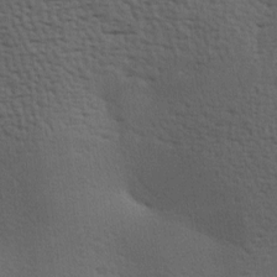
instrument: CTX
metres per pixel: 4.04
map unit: lAa
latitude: -7.8233
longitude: -125.4238
